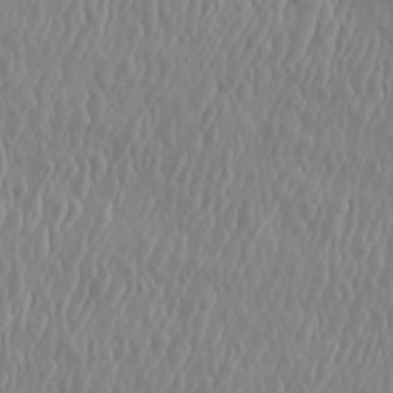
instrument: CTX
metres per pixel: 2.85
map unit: eHh
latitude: 33.9339
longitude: -132.8947
